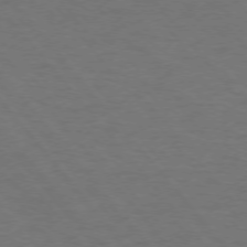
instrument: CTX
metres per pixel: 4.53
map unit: Ap
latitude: -76.3306
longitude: -62.3090
